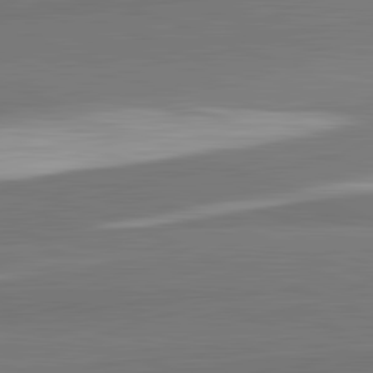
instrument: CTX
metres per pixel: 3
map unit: lApd
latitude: 82.4034
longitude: 151.1053
